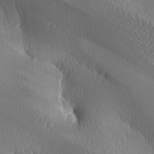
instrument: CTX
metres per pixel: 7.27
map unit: lAa
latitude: -8.5007
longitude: -128.3845
